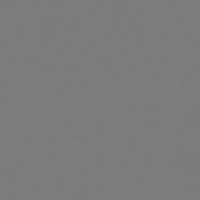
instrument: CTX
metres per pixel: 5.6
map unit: Hpe
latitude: 73.3482
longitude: -122.6113
